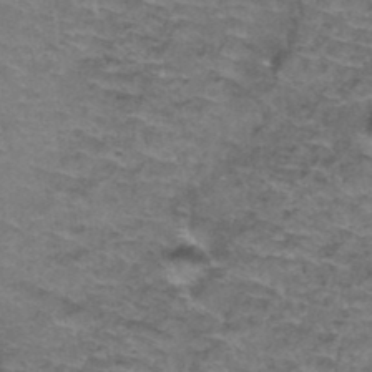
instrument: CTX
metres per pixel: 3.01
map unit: Hto
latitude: 37.4993
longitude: -42.5924
